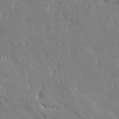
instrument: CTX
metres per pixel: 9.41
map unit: Ave
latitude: 17.0458
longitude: -140.8758
